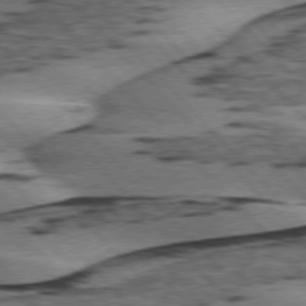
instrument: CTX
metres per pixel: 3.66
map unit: lApd
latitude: 75.9150
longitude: -78.3090
